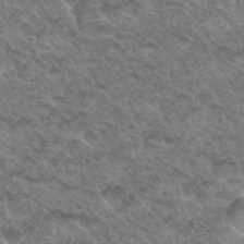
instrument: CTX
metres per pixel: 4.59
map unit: Hto
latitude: 33.4049
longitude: -49.1214
